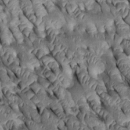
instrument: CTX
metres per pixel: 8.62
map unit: Htu
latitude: 0.3845
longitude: 148.1795
